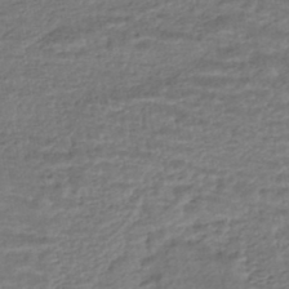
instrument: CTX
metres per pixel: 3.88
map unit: HNhu
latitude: -45.5966
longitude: 96.0283
